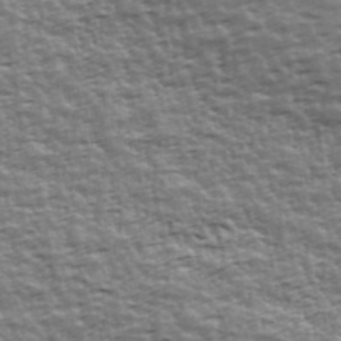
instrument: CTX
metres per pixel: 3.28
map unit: Ave
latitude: 42.4034
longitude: -113.0458
